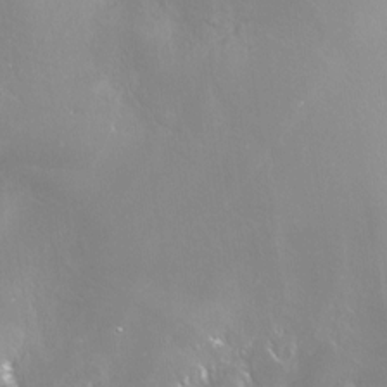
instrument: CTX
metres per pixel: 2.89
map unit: Nve
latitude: -24.8597
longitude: -109.6505
